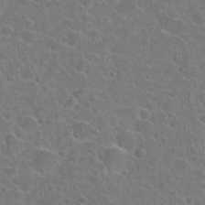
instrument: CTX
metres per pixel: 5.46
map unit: Hto
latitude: 21.9528
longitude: -45.3481
